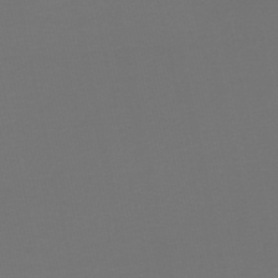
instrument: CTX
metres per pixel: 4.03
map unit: lHb
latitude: -47.4454
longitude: 65.0865
